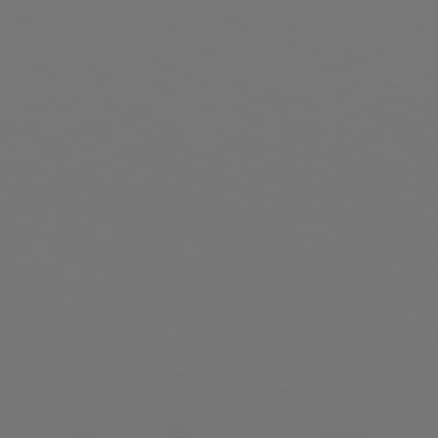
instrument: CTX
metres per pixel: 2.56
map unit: Hpe
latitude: 78.1578
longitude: -177.5182
